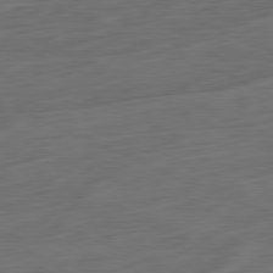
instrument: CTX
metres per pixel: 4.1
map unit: Ap
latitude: -81.6533
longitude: -75.9528
